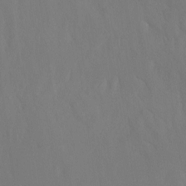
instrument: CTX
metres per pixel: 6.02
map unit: Ht
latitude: -15.4266
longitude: -42.3278
